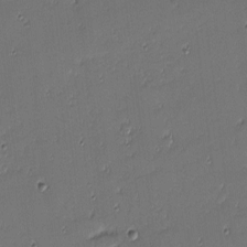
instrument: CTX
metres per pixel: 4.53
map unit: eHh
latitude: -2.8596
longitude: -83.3859
